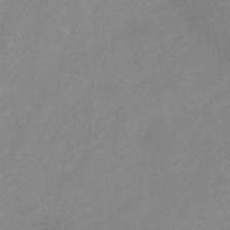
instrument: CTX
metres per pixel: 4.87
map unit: HNb
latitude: -45.6344
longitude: -38.9136
